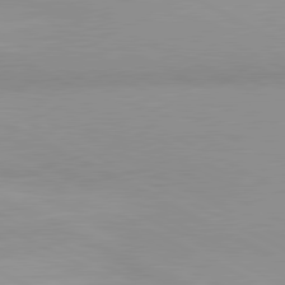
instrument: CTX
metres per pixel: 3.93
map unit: lApd
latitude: 80.8002
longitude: 134.5763
